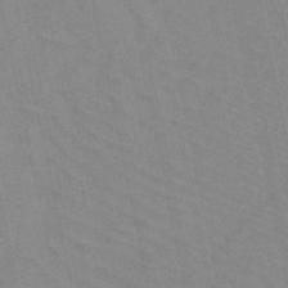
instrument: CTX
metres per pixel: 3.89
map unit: HNb
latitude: -45.3888
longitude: -41.9339
